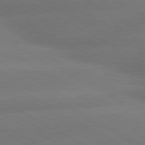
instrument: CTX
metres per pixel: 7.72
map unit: lApd
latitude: 80.4412
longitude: -150.5734
